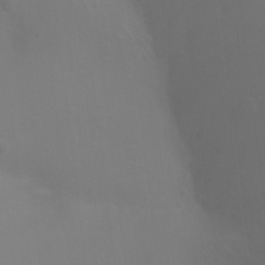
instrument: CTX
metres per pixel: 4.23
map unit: Ht
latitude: -3.8611
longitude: -25.8205
